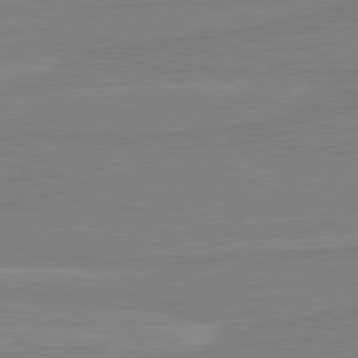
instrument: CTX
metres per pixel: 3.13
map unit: lApd
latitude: 80.3845
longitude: 169.8800
